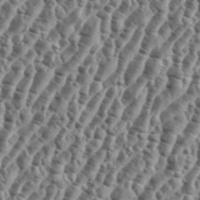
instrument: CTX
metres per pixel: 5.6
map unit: eHh
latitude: 36.3467
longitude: -135.8016
